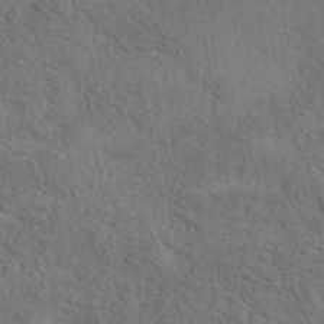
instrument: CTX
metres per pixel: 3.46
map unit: eAb
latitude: 39.0647
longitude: 112.2551
